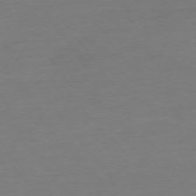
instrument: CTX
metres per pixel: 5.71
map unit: Hpe
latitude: -75.7667
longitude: -15.9717
